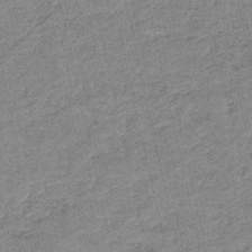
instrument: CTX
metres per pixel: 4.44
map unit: HNb
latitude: -39.6722
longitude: 49.8045
